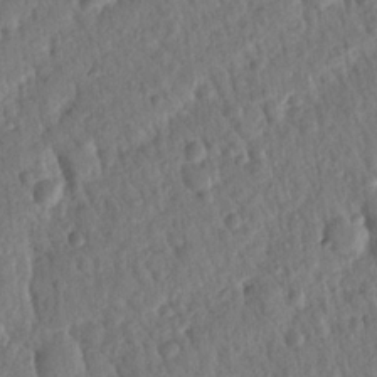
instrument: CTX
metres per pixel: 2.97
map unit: Nhu
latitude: 19.3670
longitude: -78.5357
